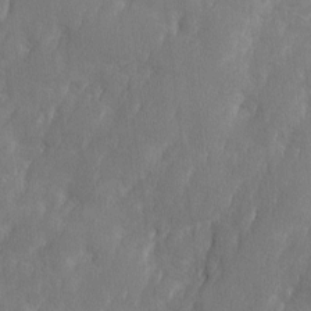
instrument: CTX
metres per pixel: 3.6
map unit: Ave
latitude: 10.3467
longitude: -105.8584
